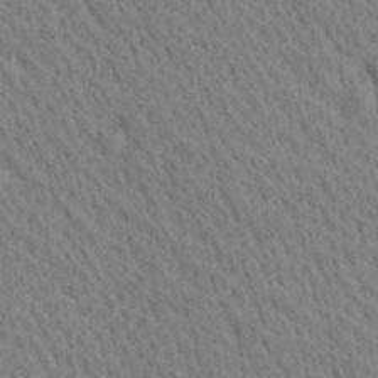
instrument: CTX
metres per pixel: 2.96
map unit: Ave
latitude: 21.0081
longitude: -139.4426
